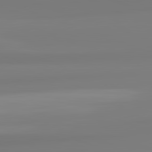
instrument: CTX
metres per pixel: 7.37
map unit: lApd
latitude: 82.5734
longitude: 173.6911
